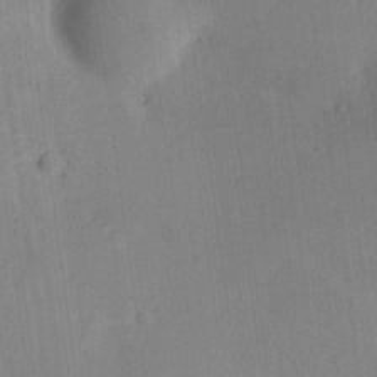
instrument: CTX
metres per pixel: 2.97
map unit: lAa
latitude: 18.6112
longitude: -137.9717
